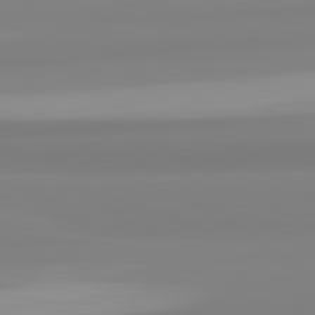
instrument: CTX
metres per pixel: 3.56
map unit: lApd
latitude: 82.4223
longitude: 175.2187
